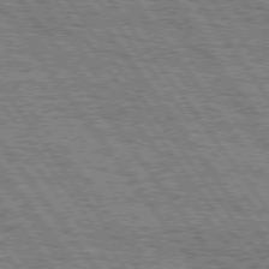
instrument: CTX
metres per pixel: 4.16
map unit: Hpe
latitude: 75.1970
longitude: -152.2145
